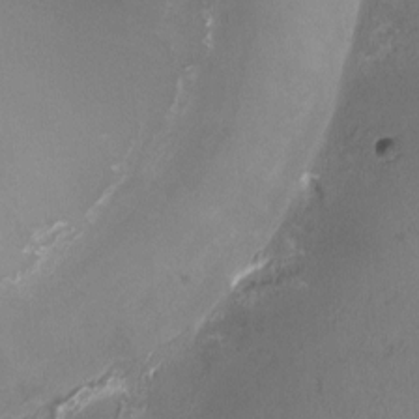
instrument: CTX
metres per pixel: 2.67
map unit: HNhu
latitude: -0.5007
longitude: -2.3278
